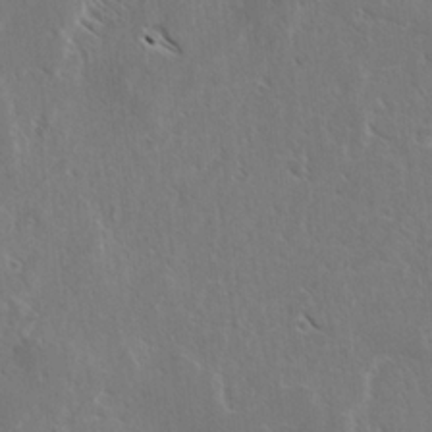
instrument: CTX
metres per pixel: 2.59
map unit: lAvf
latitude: -4.5007
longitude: -114.1955
